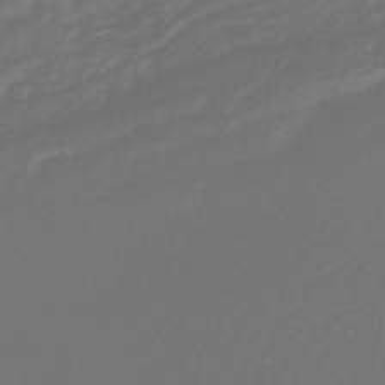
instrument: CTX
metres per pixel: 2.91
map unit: lHb
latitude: -42.8219
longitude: 77.3321
